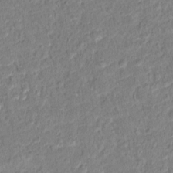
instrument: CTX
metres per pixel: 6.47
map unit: Hto
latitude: 14.4412
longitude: -39.1781
